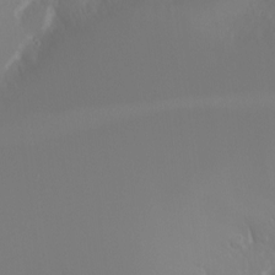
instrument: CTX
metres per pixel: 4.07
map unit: Nhu
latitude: -7.8989
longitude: -91.4237
